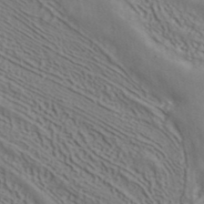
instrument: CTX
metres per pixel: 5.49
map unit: ANa
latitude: 42.3656
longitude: 35.2565
